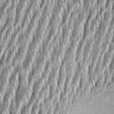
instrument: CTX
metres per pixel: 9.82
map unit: Aa
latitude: 8.1956
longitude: -131.7639
